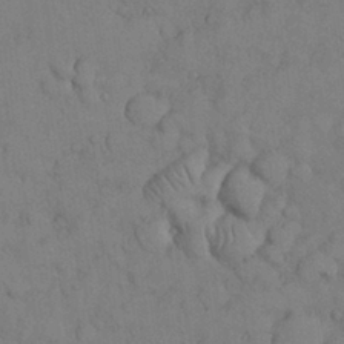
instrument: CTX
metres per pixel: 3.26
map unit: Nhu
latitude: 28.3089
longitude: -70.4223
